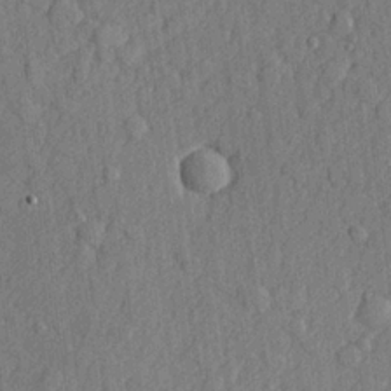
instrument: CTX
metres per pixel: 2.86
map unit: lHvf
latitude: 23.3482
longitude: 142.7463
